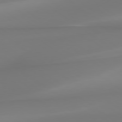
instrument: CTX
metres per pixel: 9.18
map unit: Hpe
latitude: 78.8380
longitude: -142.9514
